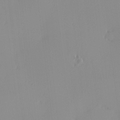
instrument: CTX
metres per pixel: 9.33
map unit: HNhu
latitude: -5.0108
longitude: 15.5022
